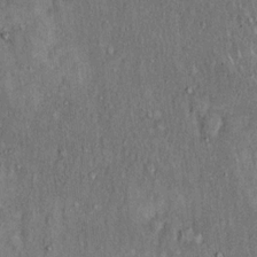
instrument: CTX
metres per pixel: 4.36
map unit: Hto
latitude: 15.8206
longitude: -61.1781
